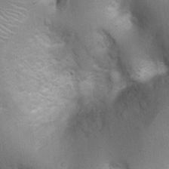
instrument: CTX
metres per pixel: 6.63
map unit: Ht
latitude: 4.1200
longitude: -21.4237
